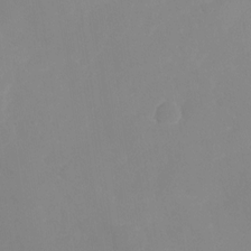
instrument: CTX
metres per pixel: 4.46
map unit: Nhu
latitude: -26.5195
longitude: -57.8772
